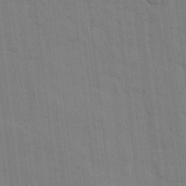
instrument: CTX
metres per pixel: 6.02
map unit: lHvf
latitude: 17.9150
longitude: -113.6127
